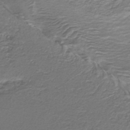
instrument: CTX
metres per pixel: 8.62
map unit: lHb
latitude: -39.6533
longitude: 52.5006
